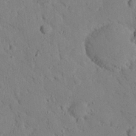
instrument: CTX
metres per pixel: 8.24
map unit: eHh
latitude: 25.9717
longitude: -79.2159
